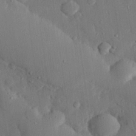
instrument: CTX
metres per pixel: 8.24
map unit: eHh
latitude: 27.6505
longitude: -79.0270
